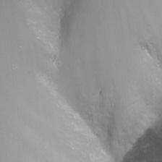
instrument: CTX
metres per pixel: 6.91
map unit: Nhu
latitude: -8.0283
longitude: -83.0647
